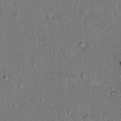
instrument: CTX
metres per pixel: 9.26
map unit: Hto
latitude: 14.5546
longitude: -56.9891
